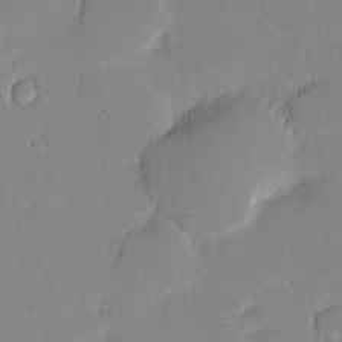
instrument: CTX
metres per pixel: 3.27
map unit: eHh
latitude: -1.3510
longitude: -83.8016
